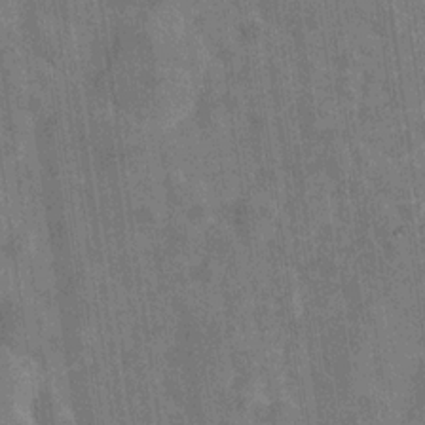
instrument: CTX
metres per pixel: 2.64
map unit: Hve
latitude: -29.0675
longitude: 92.1606
